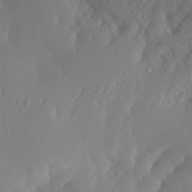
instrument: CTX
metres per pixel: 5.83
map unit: Aa
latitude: 24.4412
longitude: -131.3293
